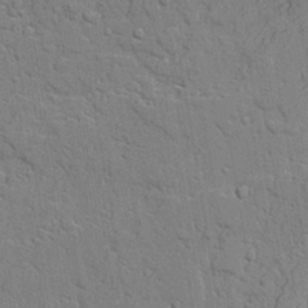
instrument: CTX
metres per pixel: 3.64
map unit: lAvf
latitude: 23.0836
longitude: -110.0444
